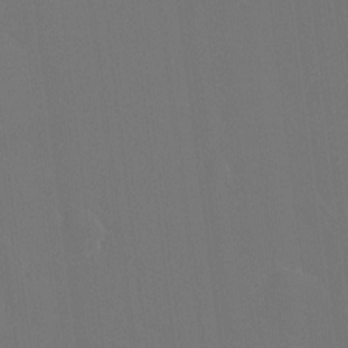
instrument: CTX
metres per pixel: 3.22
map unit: HNhu
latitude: 7.7261
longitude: 4.1039
